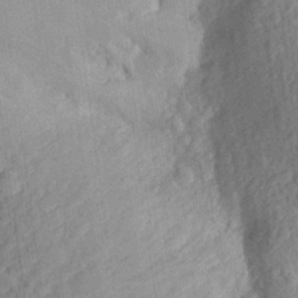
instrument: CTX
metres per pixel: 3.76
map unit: Aa
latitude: 26.8380
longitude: -145.2726
